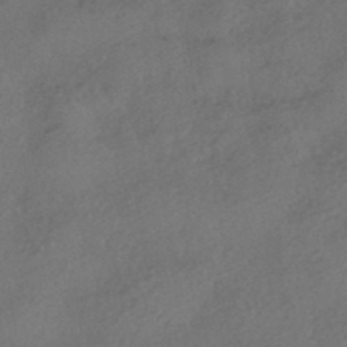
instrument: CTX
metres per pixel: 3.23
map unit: HNhu
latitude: -41.4643
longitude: 102.8030
